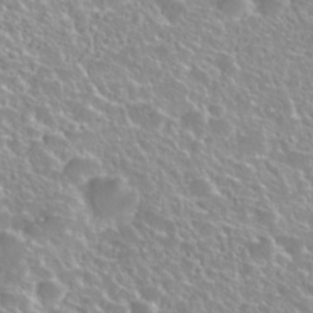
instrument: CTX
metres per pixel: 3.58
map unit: Hto
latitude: 27.5749
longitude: -51.0269
